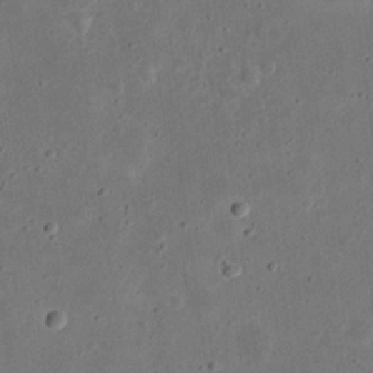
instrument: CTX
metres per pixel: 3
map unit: eHh
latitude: 23.6883
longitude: -69.1403
